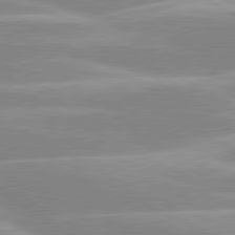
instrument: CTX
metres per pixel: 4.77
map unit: lApd
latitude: 80.4412
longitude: -124.5356
